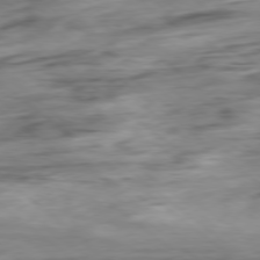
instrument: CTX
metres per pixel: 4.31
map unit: Hpe
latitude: -78.8597
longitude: -18.3089
